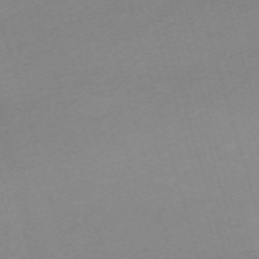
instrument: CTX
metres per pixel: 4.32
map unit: eHh
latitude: -61.3132
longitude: 50.8408
